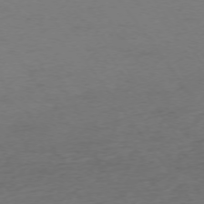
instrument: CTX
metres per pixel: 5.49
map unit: Ap
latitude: -74.6519
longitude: -73.3482
